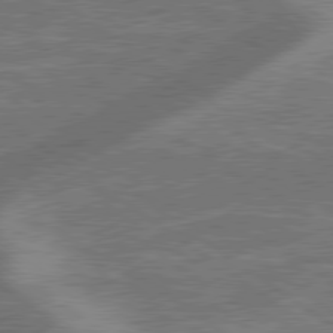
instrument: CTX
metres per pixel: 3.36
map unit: lApd
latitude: 79.4805
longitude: 173.4643
